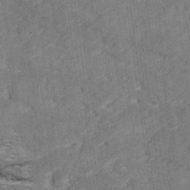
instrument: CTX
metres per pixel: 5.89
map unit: Ave
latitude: 18.3467
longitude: -135.6316
